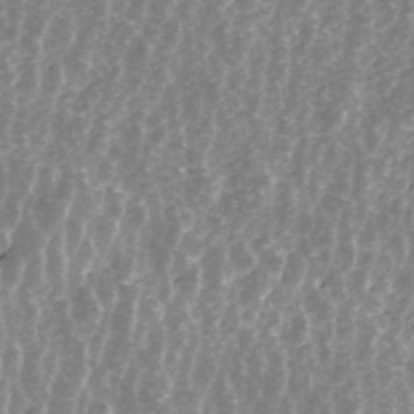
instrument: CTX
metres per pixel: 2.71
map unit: ANa
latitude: 45.1214
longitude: 29.8045
